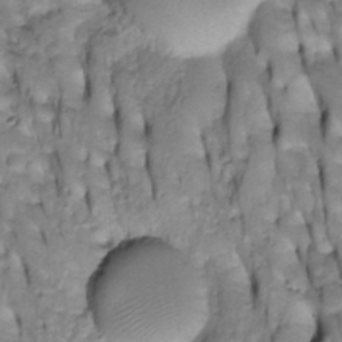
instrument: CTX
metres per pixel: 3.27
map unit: Htu
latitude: -4.1416
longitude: 150.4817
